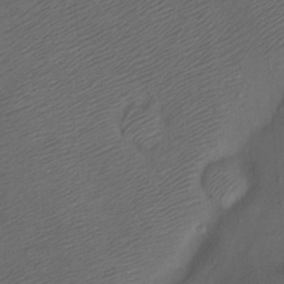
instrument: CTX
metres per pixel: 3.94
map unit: Ht
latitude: -7.5021
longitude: -34.8947
